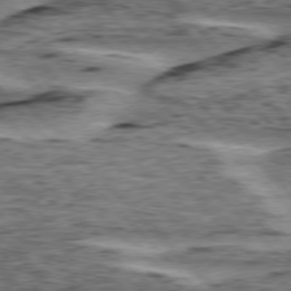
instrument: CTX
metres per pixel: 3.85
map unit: lApd
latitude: 76.4979
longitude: -78.3656
